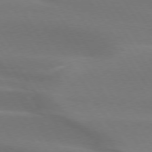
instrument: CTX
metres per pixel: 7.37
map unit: lApd
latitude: 74.9325
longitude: -66.5356
